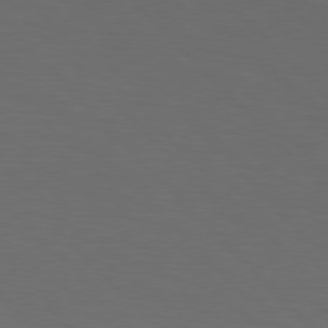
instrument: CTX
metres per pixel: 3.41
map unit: Hpe
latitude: 77.1214
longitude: -167.4993
